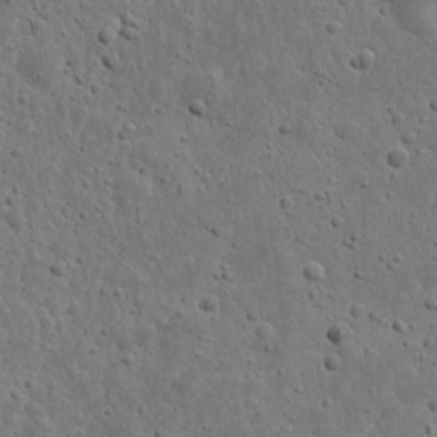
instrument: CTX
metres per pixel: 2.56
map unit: eHh
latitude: 10.4412
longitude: -73.1215
